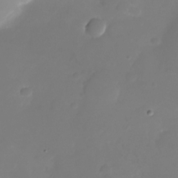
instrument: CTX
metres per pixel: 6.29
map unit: Nhu
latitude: -26.5195
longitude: -71.5749
